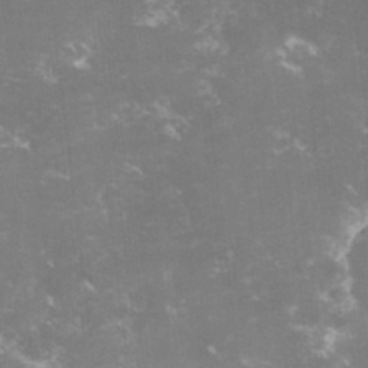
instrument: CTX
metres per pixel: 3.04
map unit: lHvf
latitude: -15.3132
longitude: -100.8569
